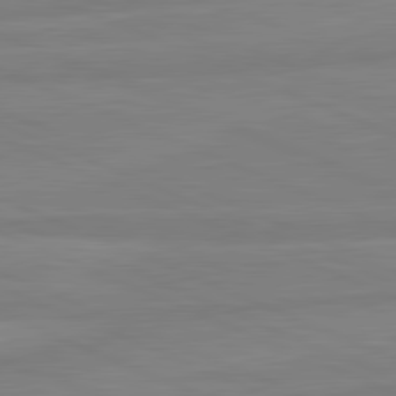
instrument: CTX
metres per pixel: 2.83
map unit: lApd
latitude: 81.7639
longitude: -173.8772
